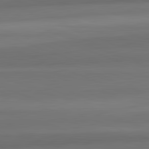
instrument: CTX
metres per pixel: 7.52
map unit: lApd
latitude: 82.5923
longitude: 176.8219
